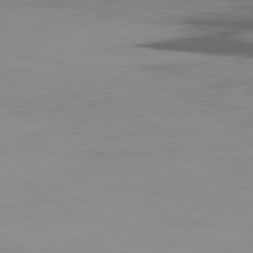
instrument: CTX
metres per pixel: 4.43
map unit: Ap
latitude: -79.2376
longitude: -71.1970
